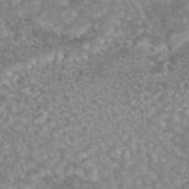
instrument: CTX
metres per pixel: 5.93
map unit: eAb
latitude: 44.5734
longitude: 106.0850
